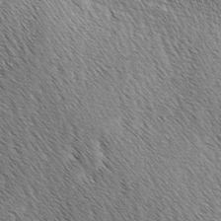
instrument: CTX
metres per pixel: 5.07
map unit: lAa
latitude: -3.5021
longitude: -122.1200
